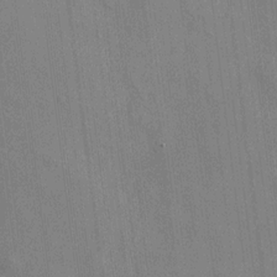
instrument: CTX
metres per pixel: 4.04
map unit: HNhu
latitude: 12.0633
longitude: 10.0850
